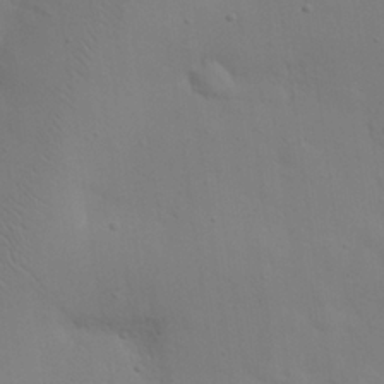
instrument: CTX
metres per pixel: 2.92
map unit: eHh
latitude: 25.4804
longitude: -69.8206
